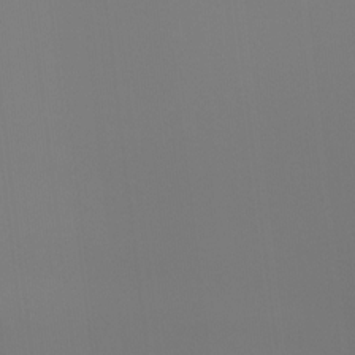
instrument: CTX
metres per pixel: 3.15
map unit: Hto
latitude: -8.1039
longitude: -50.4979
